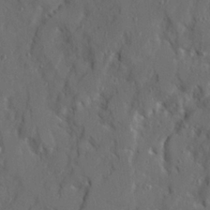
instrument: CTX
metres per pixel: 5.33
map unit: Ave
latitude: 22.6112
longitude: -131.0459
